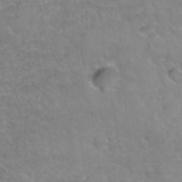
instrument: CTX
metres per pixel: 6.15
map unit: Hto
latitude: 36.4223
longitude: -47.1215
